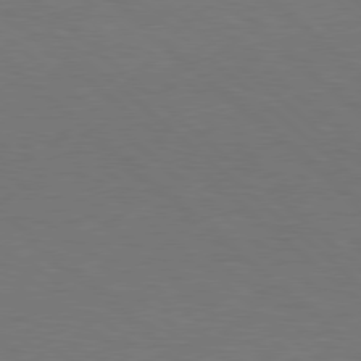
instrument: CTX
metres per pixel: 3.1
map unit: Hpe
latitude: 78.2901
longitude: -150.4034
